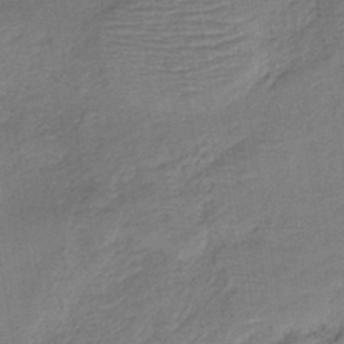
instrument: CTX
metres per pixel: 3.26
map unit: HNb
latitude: -42.0849
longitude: 50.9731
